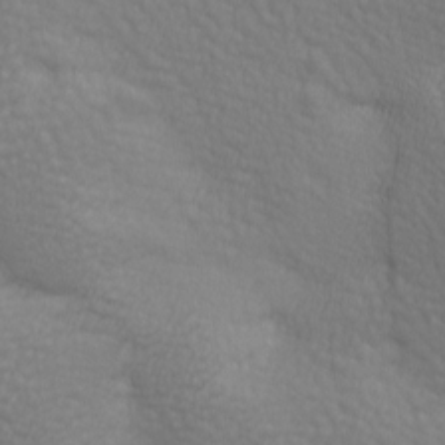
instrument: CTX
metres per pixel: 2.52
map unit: lAa
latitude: -8.1417
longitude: -125.8394
